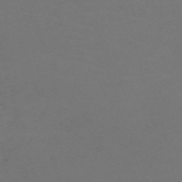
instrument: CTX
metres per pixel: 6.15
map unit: Nve
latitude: -59.6721
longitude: 60.4251
